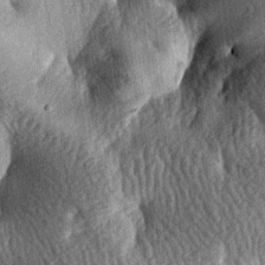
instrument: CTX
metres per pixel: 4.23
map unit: lAa
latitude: -7.7477
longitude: -127.7450
